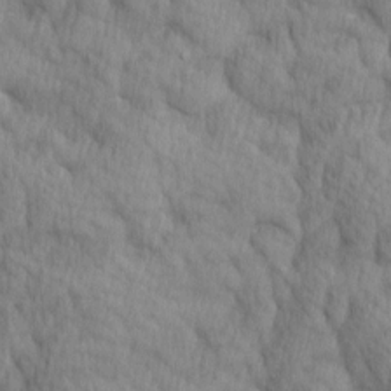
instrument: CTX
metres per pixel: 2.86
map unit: Ave
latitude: 12.6491
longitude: -106.1389
